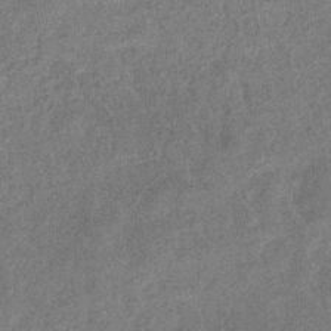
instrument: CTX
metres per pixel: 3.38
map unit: eHb
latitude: -35.4832
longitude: 78.4062
